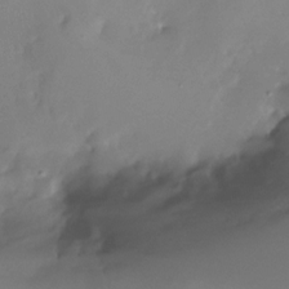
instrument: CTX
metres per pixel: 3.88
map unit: Nhe
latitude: -31.4076
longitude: -117.4049
